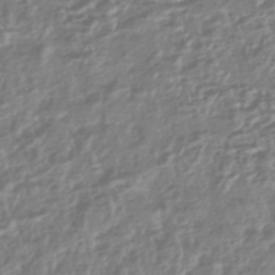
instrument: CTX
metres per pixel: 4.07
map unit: HNhu
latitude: -44.3306
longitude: 97.9556
